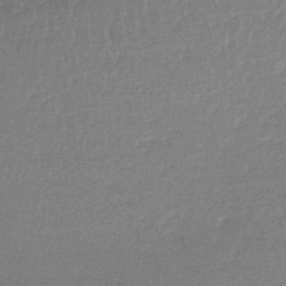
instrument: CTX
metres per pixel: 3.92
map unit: lHb
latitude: -48.2173
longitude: 62.7841
